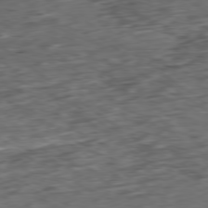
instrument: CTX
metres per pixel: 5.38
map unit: Ap
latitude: -79.2187
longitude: -58.7057
